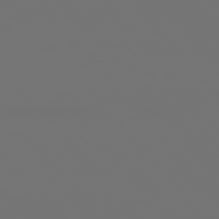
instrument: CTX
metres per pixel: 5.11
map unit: Hpe
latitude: 76.0633
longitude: -141.6316
